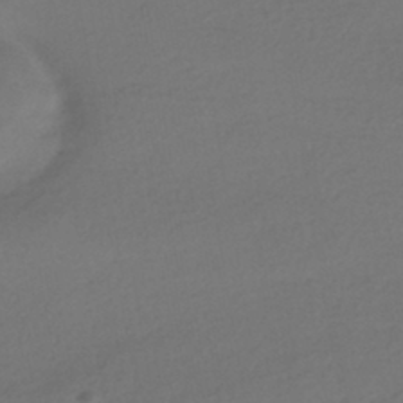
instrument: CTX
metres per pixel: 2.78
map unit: HNhu
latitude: -42.5195
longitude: 96.0094
